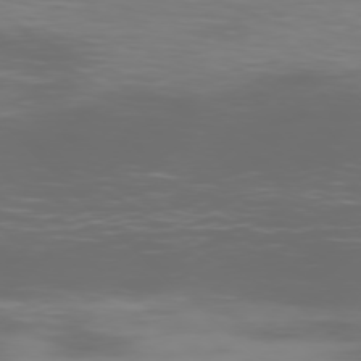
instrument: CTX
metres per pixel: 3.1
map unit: Hpe
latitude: -75.9367
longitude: -10.3090
